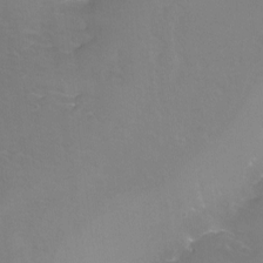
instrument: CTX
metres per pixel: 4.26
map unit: Ht
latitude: -12.9542
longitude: -44.4223
